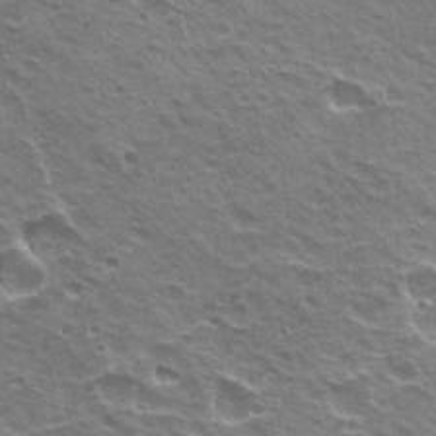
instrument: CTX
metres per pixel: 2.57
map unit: Hto
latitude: 22.2522
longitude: -31.4427
